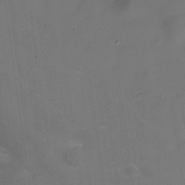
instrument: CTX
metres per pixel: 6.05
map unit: Hve
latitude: -31.6911
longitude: 94.1605
